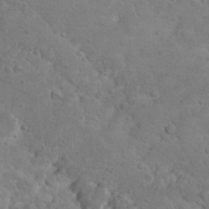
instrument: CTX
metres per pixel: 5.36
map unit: Nhu
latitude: 9.6883
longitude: -23.3671
